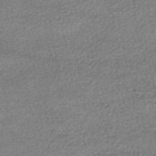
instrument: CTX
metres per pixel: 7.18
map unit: HNhu
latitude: -47.8044
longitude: 102.9920
